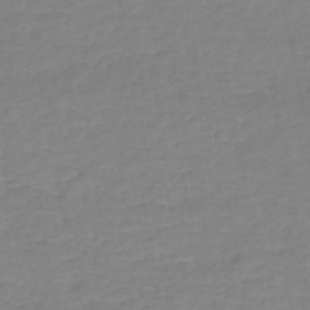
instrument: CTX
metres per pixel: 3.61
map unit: eHh
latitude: -42.9352
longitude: -31.6316
